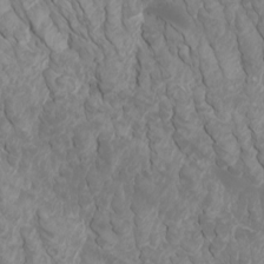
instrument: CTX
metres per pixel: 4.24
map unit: Htu
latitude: -5.9556
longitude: -73.2159
